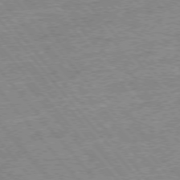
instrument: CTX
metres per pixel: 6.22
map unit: Ap
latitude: -77.1053
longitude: -96.7246
